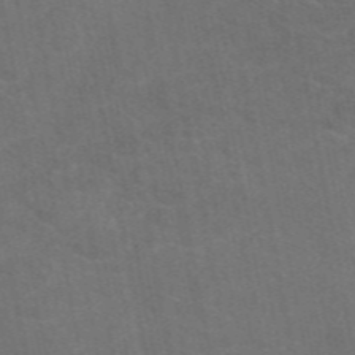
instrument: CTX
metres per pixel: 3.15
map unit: eAb
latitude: 47.8773
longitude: 116.5384
